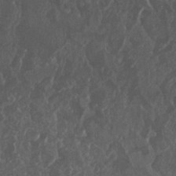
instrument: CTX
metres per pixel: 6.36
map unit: Nhu
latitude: 25.1403
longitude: -61.1781
